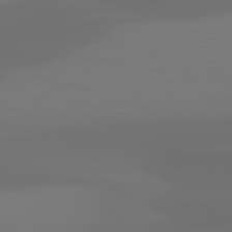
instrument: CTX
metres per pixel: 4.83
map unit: lApd
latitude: 80.1578
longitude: -85.2348
